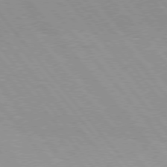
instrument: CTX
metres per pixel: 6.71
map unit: Hpe
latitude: 76.2711
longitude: -153.0648
